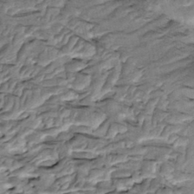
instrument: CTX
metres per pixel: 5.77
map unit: Htu
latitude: -3.4076
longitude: 150.4062
